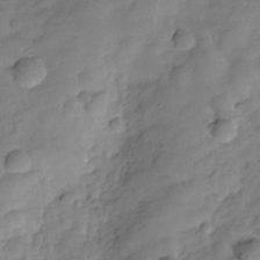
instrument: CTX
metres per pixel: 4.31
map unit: Hve
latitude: -29.3699
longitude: 92.8975
